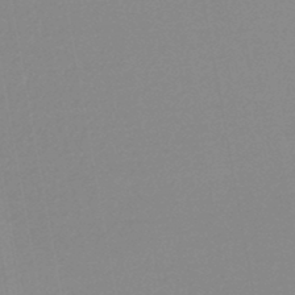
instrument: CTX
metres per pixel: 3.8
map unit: lHb
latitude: -46.0850
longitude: 68.9730
